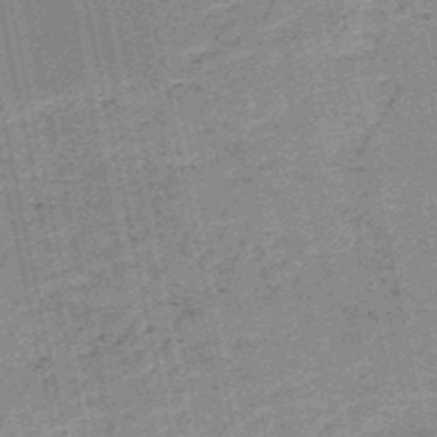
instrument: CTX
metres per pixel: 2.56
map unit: HNb
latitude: -51.4643
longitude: -51.5371
